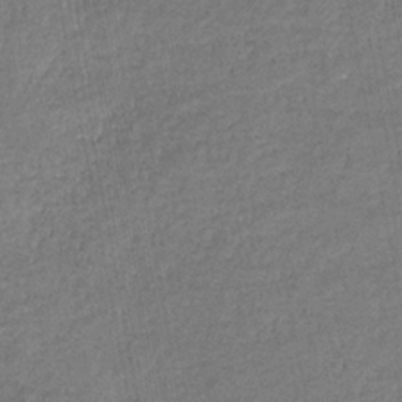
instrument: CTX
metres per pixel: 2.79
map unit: eHb
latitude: -33.4833
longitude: 75.9367
